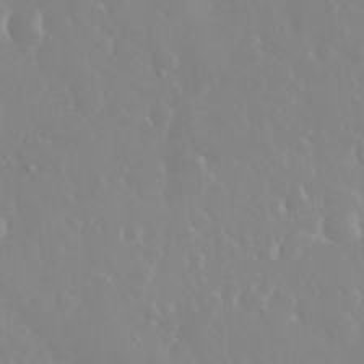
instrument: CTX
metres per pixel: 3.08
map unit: eHh
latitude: 33.4049
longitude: -59.7261
